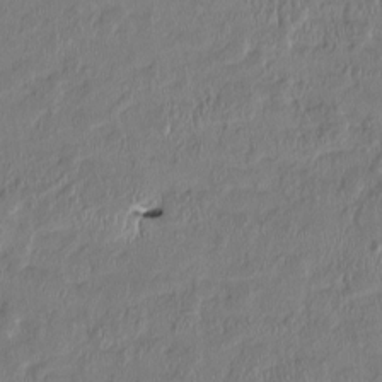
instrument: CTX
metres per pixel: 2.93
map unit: HNhu
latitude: 1.9906
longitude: -5.4426
